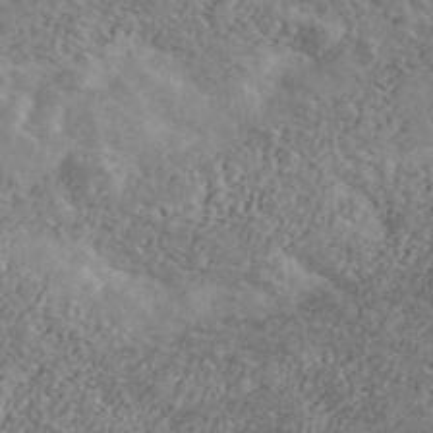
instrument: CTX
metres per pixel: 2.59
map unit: Ave
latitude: 40.0255
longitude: -110.4979
